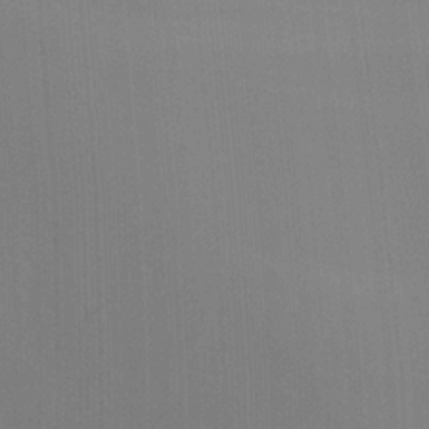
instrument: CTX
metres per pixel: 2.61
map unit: Ave
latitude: 23.1592
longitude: -136.6302
